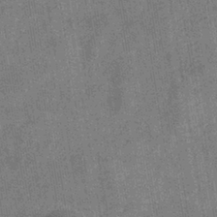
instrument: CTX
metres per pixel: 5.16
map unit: eHb
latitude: -38.0850
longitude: 80.9731
